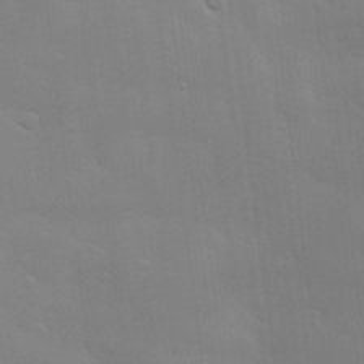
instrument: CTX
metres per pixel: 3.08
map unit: Hve
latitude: -10.4629
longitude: 174.1416
